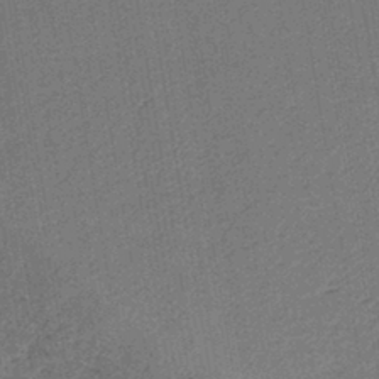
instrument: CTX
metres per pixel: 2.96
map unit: lHb
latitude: -40.9730
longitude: 62.7652
